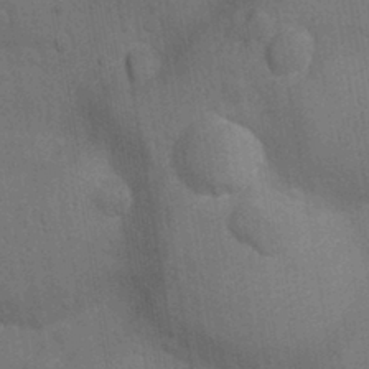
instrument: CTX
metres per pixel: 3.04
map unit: Ht
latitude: -10.5763
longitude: -22.6490
